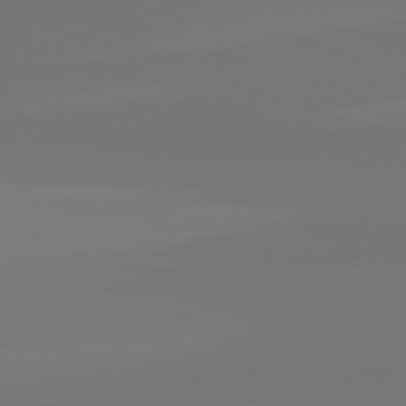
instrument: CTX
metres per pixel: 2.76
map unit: lApd
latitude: 82.6112
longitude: 153.1242
